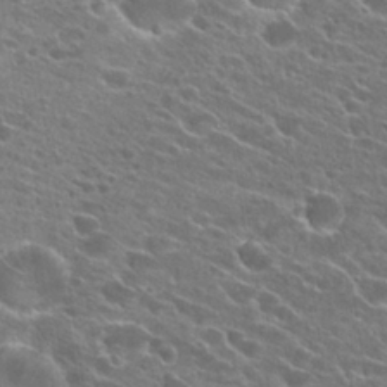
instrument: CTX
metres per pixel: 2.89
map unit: Hto
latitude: 23.8772
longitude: -41.2159
